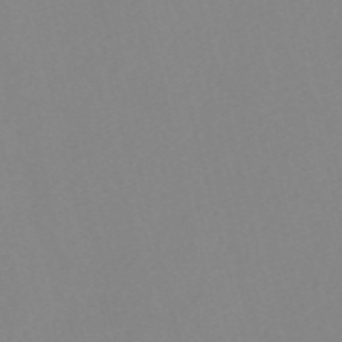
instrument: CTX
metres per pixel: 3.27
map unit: Nve
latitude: -56.6140
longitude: 52.2550
